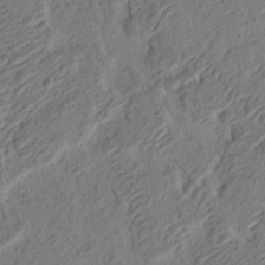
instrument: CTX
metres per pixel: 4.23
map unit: eHh
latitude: 3.3104
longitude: -78.2901
